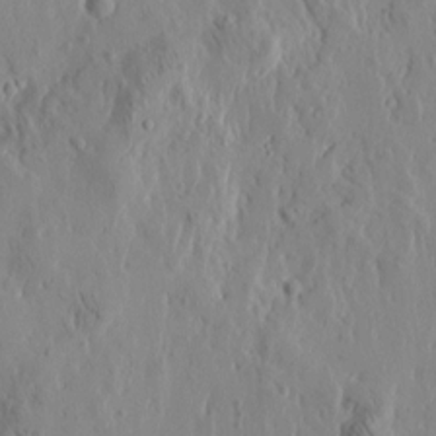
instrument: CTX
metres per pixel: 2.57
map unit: Htu
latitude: -0.5385
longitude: -177.3292
